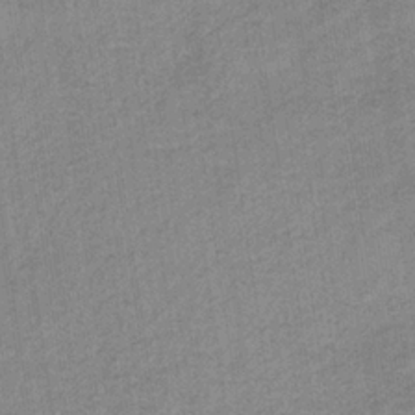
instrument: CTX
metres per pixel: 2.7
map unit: HNb
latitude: -33.5022
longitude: 62.6329
